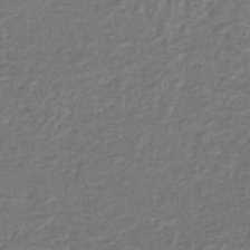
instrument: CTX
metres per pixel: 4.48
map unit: lHb
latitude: -41.6344
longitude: 61.6911
